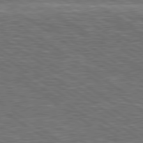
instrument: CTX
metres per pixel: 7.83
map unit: lApd
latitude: 79.5182
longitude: 173.0675
